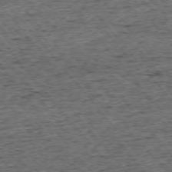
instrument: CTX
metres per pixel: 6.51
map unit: Ap
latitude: -75.1054
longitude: -92.1955
